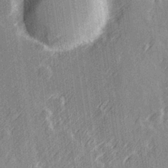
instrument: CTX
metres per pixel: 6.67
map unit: Hve
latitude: 27.1403
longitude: 145.6533
